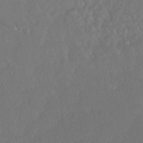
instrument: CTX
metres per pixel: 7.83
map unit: HNhu
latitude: -43.5777
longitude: 94.4251
